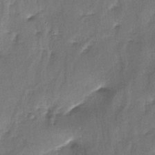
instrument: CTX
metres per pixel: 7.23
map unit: lAa
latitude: -4.8786
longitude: -125.0081
